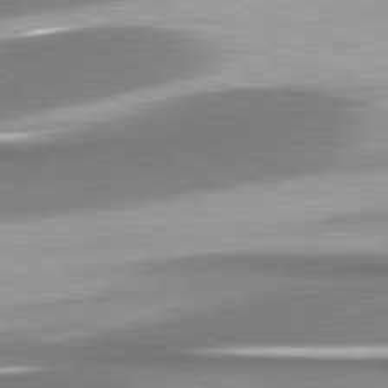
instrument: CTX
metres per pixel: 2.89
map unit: lApd
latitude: 81.3293
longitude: 168.1794
